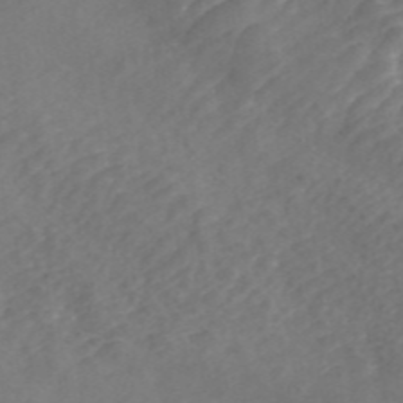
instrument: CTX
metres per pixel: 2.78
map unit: ANa
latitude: 42.6680
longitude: 24.1984
